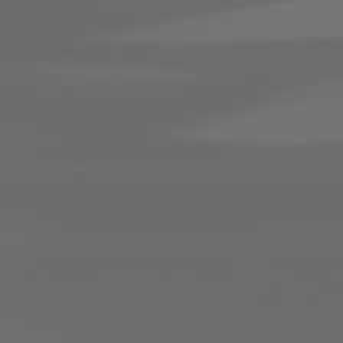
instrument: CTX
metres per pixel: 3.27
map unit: lApd
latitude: 81.4993
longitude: -144.1578
